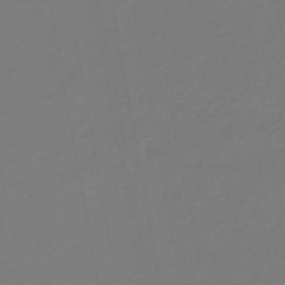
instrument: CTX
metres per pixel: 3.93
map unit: eHb
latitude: -46.7463
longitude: 88.3306
